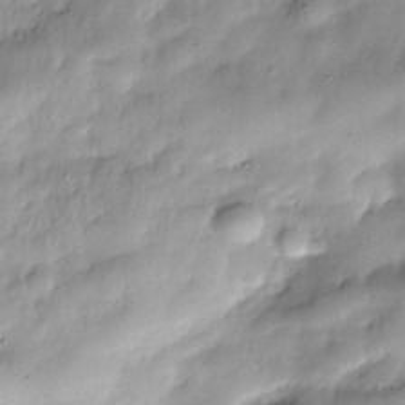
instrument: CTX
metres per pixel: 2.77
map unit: Nhe
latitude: -38.6330
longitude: -148.7813
